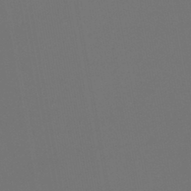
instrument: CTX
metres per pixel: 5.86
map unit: lHb
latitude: -47.7477
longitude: 71.5021
